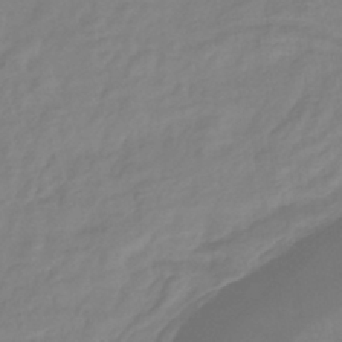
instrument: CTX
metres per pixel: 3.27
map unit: eHb
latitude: -41.3698
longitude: 81.0298
